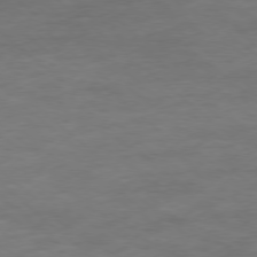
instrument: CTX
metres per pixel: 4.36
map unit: Hpe
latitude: -78.2739
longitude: -20.1011
